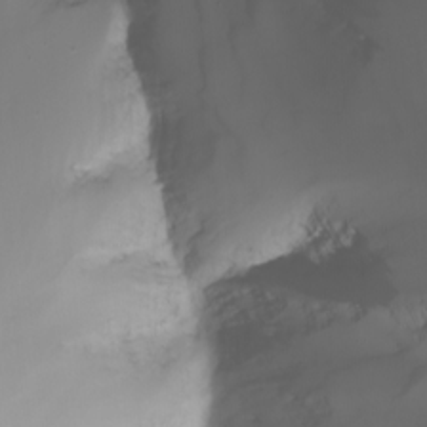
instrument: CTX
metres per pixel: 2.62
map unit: Nhu
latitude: -6.8786
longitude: -83.4048
